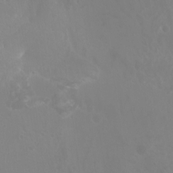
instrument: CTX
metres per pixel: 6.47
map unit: Aa
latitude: -8.5196
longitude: -78.3656
